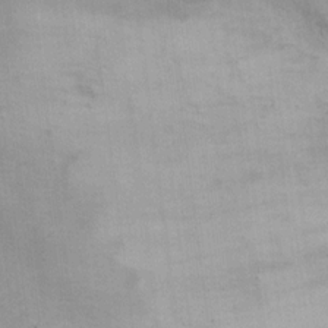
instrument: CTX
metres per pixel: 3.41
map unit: Ht
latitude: 12.7624
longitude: -39.4993
